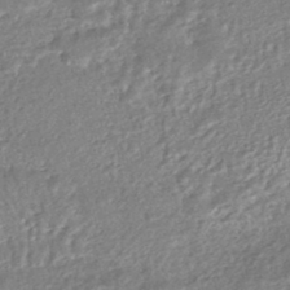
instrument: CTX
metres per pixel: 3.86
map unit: HNhu
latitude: -47.3320
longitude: 102.1228
